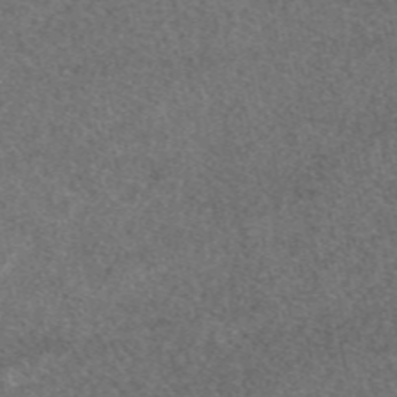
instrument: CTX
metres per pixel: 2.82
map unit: eAb
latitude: 47.9528
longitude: 108.7652
